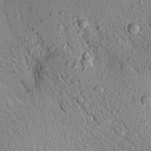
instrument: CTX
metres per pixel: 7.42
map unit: Aa
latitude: 17.0081
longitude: -147.3671
